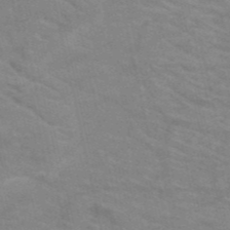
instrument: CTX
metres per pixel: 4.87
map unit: HNb
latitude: -53.0675
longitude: -45.1592
